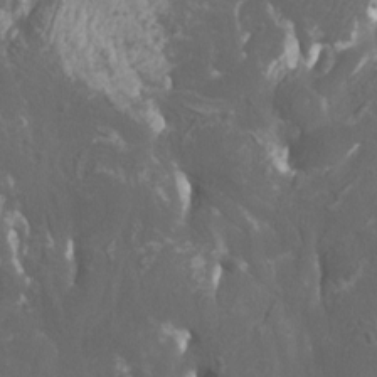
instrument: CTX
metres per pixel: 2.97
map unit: Htu
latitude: -10.9920
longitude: -74.2334
